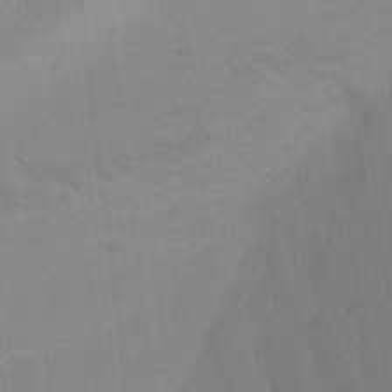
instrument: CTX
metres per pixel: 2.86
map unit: Htu
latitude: -6.3495
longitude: -68.3467
